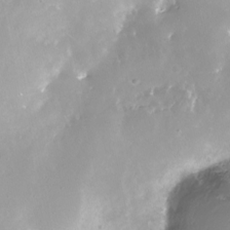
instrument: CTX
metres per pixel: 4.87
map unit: Nhe
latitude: -28.1039
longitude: -109.8772
